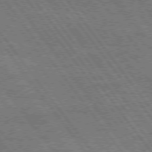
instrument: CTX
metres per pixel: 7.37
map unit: Hpe
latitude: 74.5546
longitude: -149.7261
